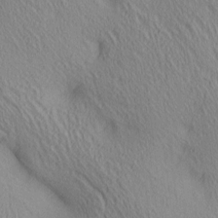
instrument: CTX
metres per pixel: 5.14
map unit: lAa
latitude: 4.6113
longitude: -117.0270
